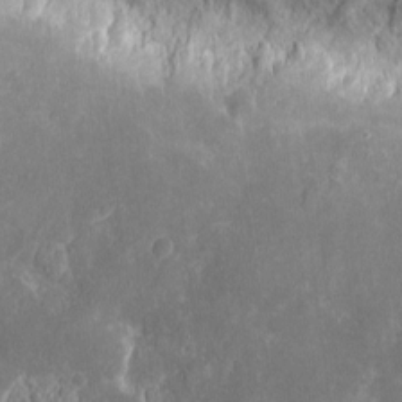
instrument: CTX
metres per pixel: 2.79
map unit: eHh
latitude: 9.1970
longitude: -71.8583
